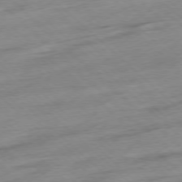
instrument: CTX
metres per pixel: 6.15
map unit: Ap
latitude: -77.5021
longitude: -97.7261
